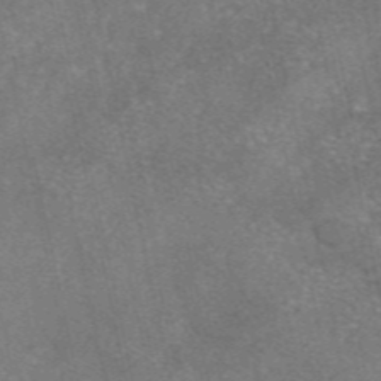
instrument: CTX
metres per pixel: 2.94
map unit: eAb
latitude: 47.4427
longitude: 104.7463
